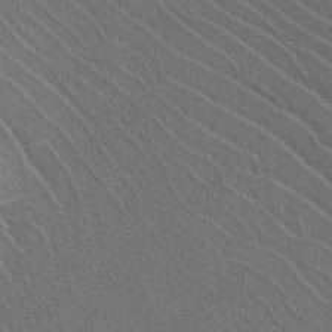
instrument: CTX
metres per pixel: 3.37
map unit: Htu
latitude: -8.4062
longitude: -65.1214
